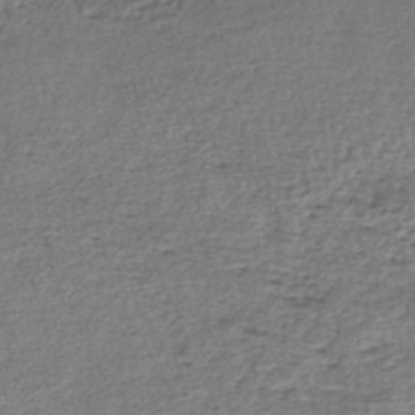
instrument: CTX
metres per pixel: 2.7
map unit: lHb
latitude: -45.2376
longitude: 58.5195
